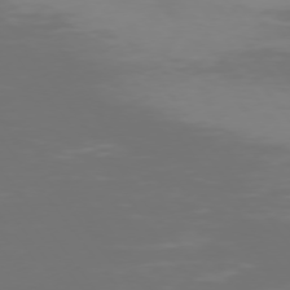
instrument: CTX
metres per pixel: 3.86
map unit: Hpe
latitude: 74.4412
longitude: -125.1970
